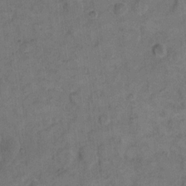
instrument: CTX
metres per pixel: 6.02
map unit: eHh
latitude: 12.7058
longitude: -64.9514
